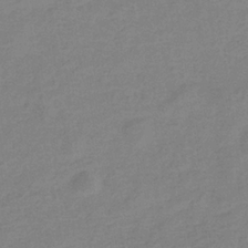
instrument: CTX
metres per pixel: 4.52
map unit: eHb
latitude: -33.1809
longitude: 74.9164
